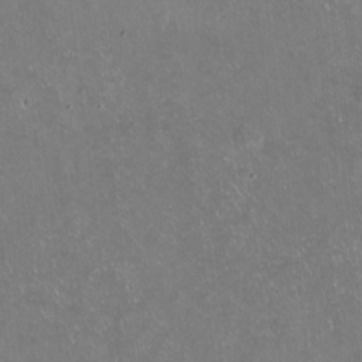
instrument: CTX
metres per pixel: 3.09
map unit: Hto
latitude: -13.8422
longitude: -42.0444
